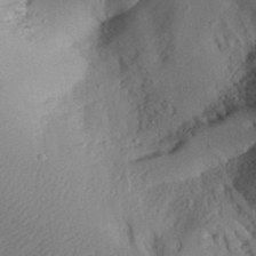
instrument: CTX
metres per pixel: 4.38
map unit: Aa
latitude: 29.7638
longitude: -135.7827
